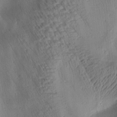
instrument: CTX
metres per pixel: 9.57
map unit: Htu
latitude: 2.5923
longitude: 178.4440
